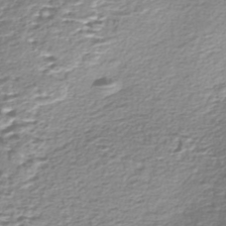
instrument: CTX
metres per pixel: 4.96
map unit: Nhe
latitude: -47.1998
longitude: -171.6883
